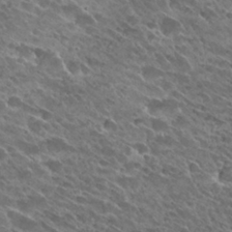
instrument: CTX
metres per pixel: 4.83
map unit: Hto
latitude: 27.7261
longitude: -41.5182
